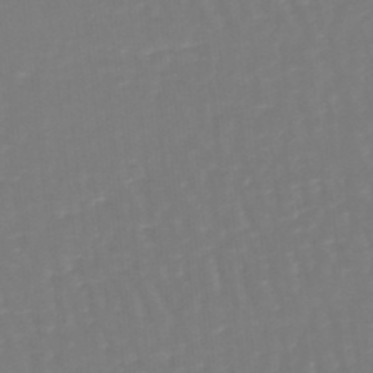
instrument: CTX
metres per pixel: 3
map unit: lHb
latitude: -46.6140
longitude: 65.4077
